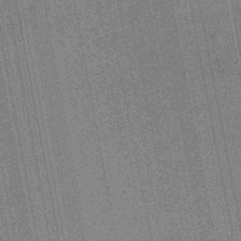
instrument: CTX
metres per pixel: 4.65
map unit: HNhu
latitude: -45.6344
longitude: 90.7086
